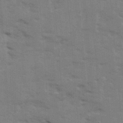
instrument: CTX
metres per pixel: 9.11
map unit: Ave
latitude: 13.6127
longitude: -102.7624
